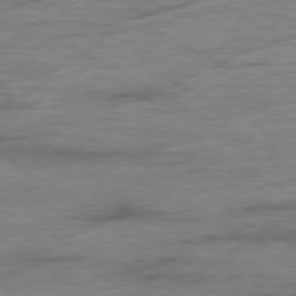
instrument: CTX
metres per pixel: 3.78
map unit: Ap
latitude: -79.8233
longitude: -83.5371
